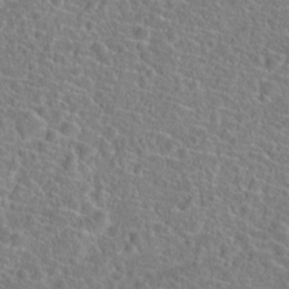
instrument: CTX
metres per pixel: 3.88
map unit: Hto
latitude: 23.4237
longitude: -45.6316
